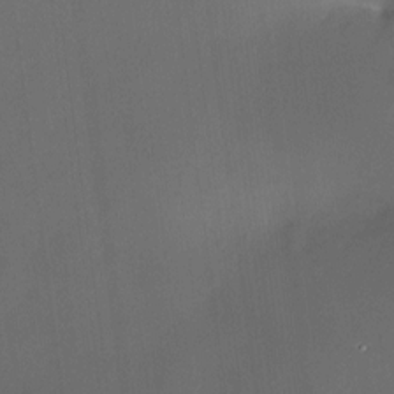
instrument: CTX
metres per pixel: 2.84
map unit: HNhu
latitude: 8.6302
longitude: 10.1417
